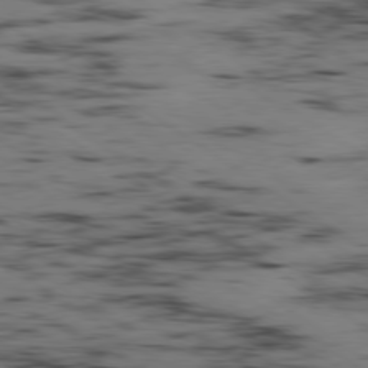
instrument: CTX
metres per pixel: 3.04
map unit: Hpe
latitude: -80.2551
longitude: 23.8989
